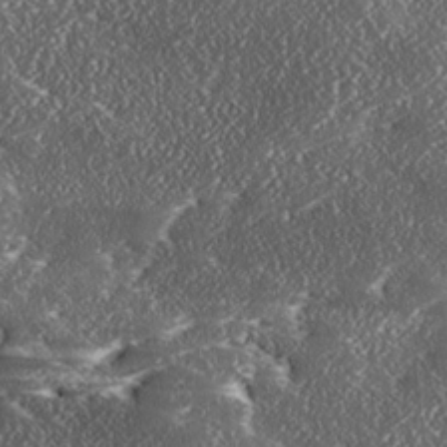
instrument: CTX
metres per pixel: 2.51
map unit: Ave
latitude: 17.6883
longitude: -137.2348
